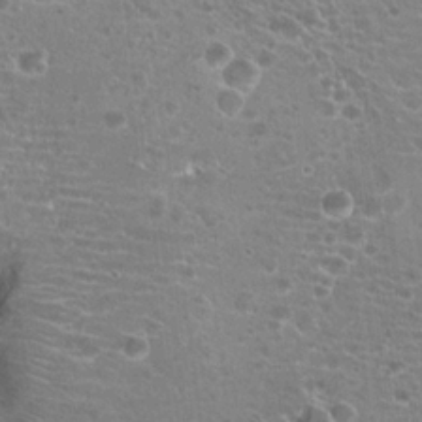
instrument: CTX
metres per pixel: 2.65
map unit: Hto
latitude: 20.8758
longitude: -41.3103
